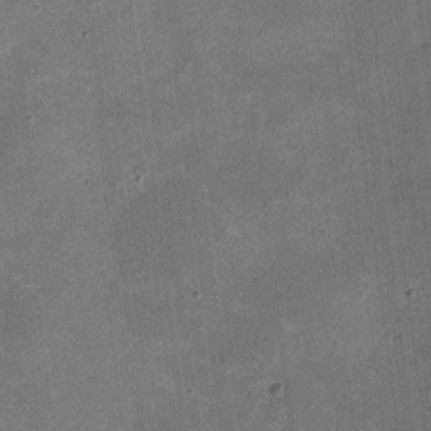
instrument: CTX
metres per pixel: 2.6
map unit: eHh
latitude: 4.6113
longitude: -66.7246
